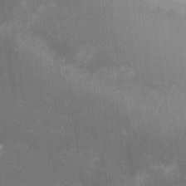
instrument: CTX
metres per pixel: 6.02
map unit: lHvf
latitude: -13.8989
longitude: -101.9906
